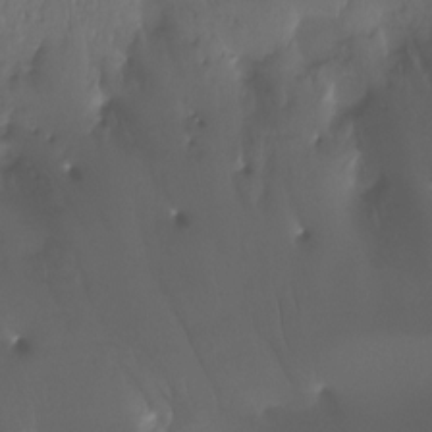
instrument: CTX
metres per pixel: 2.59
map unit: Htu
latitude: -15.4833
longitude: -46.4979
